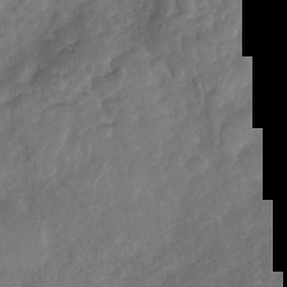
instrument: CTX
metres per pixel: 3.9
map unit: Nhu
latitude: -29.7478
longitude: -62.9892
